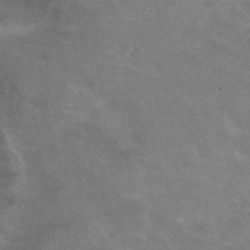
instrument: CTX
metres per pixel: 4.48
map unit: Hto
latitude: 30.8380
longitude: -47.4238
